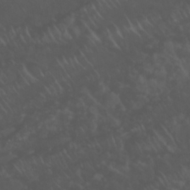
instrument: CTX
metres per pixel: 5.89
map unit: Nhu
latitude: 23.0269
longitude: -65.2159
